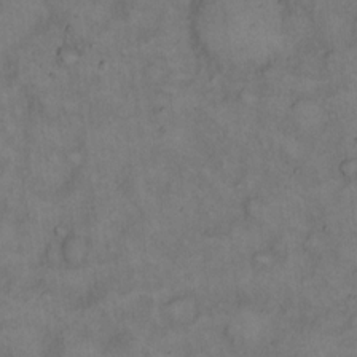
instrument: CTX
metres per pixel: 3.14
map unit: eHh
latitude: 14.7625
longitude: -62.1578
